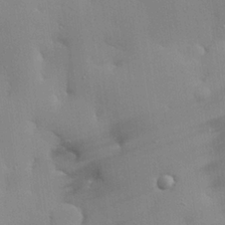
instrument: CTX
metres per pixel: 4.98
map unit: eHh
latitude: 24.8946
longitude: -90.3656
